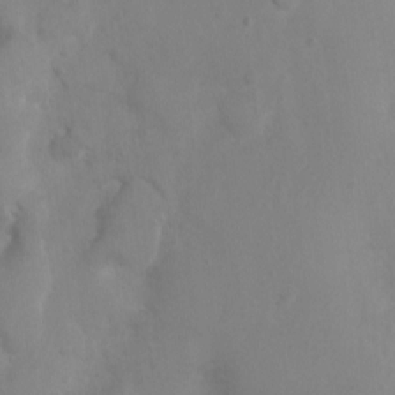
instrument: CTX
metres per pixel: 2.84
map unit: Nhu
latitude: -0.1228
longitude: -16.5168
